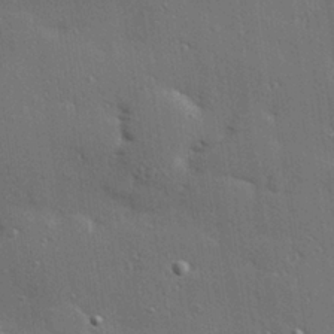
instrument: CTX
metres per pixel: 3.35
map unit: Hve
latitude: 27.3104
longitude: -90.8758
